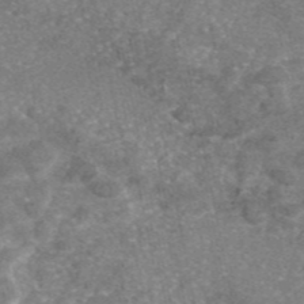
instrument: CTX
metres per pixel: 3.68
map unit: eAb
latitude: 46.2901
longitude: 105.3509
